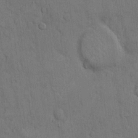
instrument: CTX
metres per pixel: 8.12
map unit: Hto
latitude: 8.1767
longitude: -60.8947
